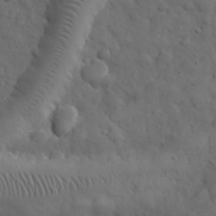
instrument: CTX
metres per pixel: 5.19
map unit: eHh
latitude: 31.0837
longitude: -68.8947
